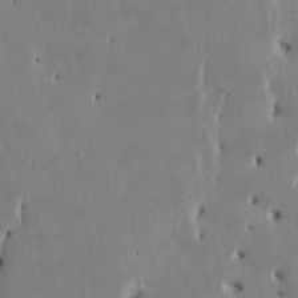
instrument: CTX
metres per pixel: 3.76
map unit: HNhu
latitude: 2.6868
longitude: -5.1592
